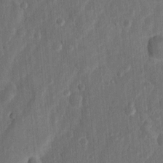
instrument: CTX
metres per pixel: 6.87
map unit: Nhu
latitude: 6.1200
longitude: -23.1970
